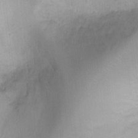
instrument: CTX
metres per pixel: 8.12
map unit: Ht
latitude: -8.3684
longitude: -21.5560
